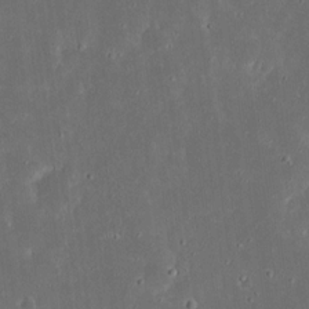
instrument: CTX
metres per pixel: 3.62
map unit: eHh
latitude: 17.6316
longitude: -73.4049
